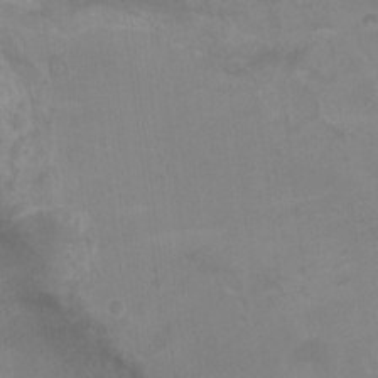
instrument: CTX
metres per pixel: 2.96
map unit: Nhu
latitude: 5.5560
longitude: -17.8205
